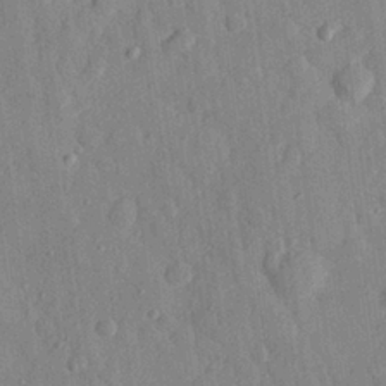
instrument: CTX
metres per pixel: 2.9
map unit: eHh
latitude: 27.3671
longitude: -76.6112
